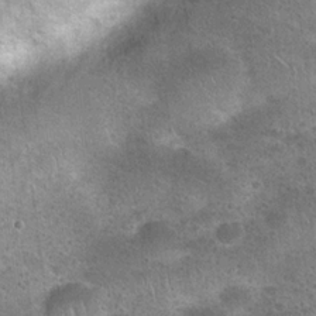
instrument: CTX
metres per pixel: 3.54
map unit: Hto
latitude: 22.9514
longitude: -49.4237
